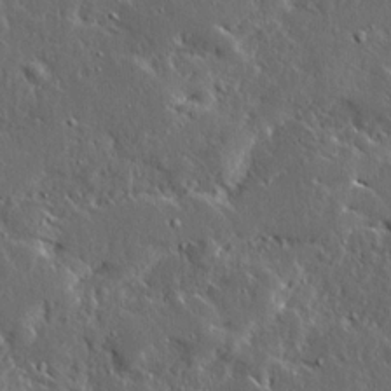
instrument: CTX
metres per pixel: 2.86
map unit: Ave
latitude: 14.7436
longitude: -138.5168
